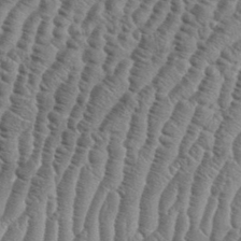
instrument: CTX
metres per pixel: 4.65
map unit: eHh
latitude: 37.0648
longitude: -136.8380
